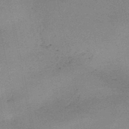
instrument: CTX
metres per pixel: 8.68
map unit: HNb
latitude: -46.8786
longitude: -35.6882
